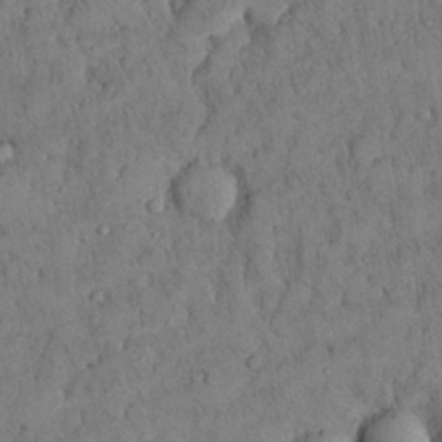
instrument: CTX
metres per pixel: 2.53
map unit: Nhu
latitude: 28.7435
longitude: -72.2901
